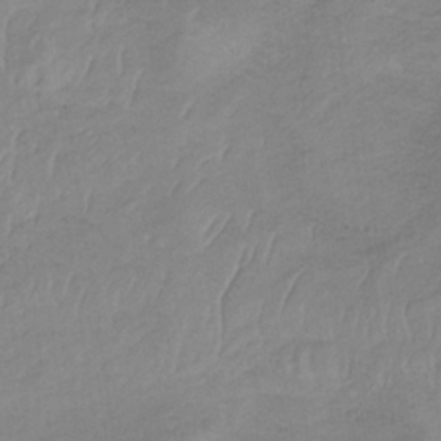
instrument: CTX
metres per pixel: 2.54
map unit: lHb
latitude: -34.1417
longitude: 68.4629
